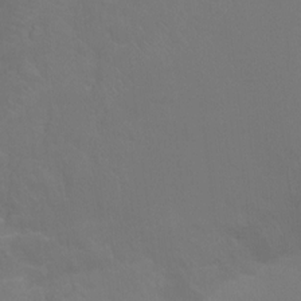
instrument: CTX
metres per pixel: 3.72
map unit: Ht
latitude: -10.1039
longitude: -38.0444
